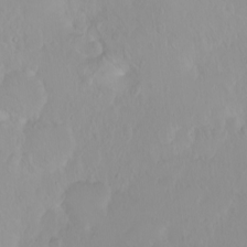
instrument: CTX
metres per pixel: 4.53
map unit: Ht
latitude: -0.9542
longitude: -61.0647
